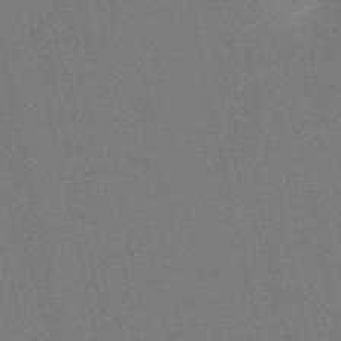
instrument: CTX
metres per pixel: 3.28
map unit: HNb
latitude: -52.5006
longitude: -46.2145
